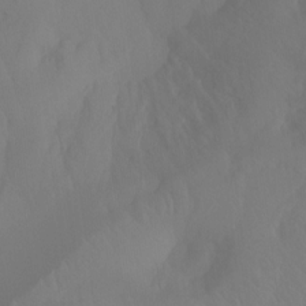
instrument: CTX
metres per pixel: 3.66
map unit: Ht
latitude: -15.7667
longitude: -43.1592
